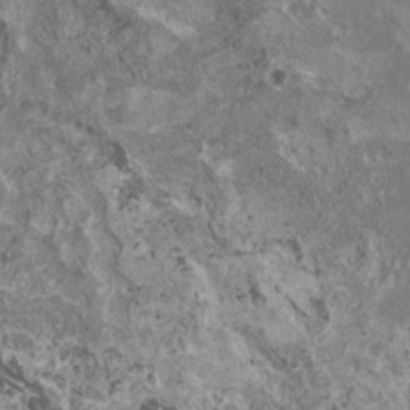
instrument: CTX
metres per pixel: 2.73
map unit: HNhu
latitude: 1.7260
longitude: 0.9731
